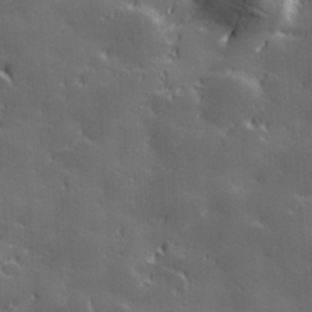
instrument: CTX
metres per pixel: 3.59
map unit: Hve
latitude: 27.9906
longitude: 144.5385
